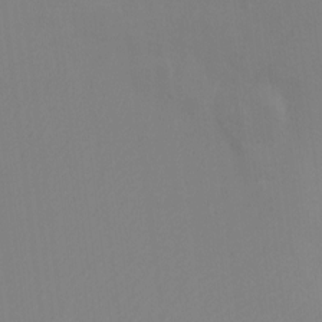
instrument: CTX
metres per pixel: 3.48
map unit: Ht
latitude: -9.3132
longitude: -34.1200
